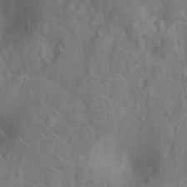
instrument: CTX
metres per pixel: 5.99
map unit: Nhu
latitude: -10.2740
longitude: -21.5371
